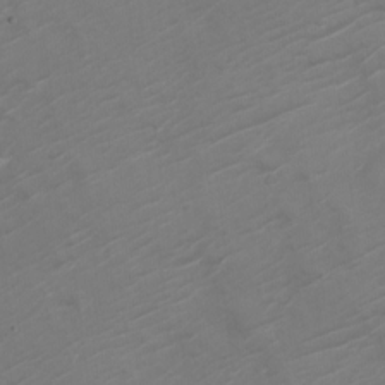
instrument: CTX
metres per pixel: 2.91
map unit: Nve
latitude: -20.6329
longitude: 106.1039
